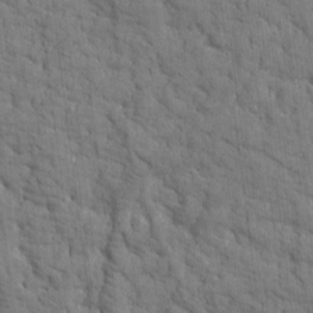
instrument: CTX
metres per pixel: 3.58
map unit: Htu
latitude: -2.1983
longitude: 174.3117
